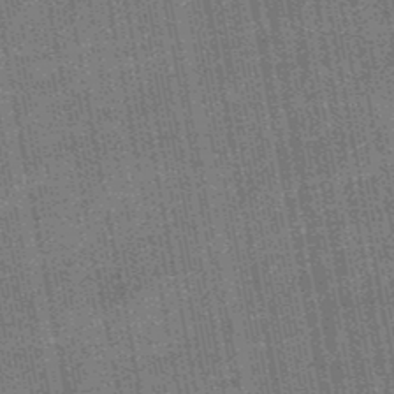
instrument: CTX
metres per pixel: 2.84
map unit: HNb
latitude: -49.1809
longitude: -38.4979
